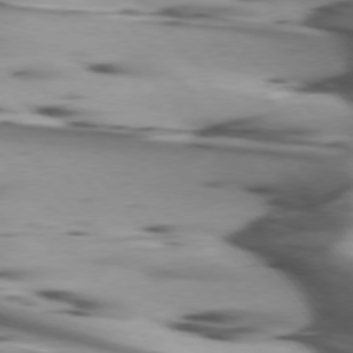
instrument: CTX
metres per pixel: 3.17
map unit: lApd
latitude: 75.3293
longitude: -63.8395
